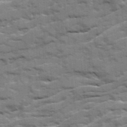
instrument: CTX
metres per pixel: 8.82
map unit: Ave
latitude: 20.2145
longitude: -130.0822
